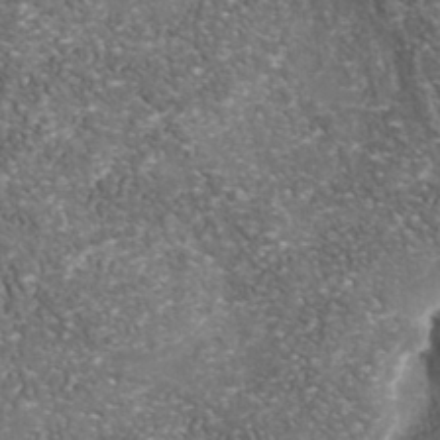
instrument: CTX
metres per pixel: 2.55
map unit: Nhu
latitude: -39.9556
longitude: -81.2726
